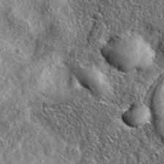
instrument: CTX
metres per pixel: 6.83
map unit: eAb
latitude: 37.7449
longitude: 109.9367
